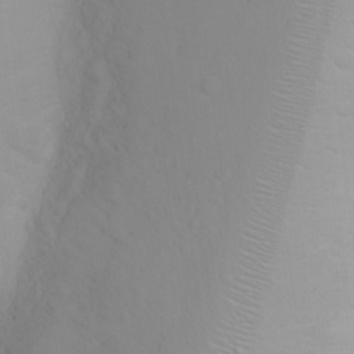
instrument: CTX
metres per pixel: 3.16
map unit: Ht
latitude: 3.8772
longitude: -22.8758
